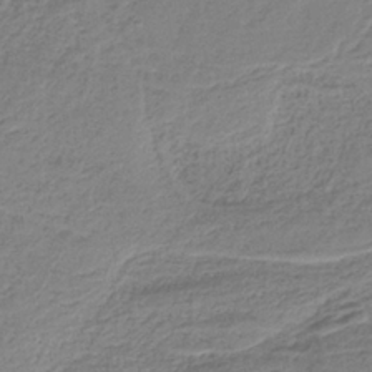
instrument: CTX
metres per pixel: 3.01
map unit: HNb
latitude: -36.1416
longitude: 56.9919
